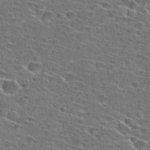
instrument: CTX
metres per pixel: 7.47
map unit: Hto
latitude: 27.5371
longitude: -46.6491
